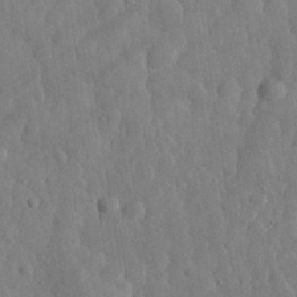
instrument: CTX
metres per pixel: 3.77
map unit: eHh
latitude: 32.2711
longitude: -74.2334
